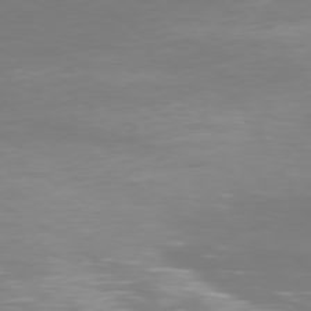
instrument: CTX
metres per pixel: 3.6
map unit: Hpe
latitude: 74.5924
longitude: -130.7436
